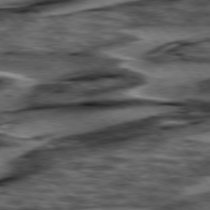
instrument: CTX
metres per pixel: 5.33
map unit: lApd
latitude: 76.5356
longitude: -70.7624
